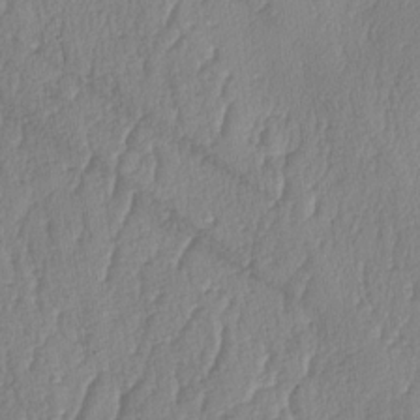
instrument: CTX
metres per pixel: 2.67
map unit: lAa
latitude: -7.8800
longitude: -129.5182
